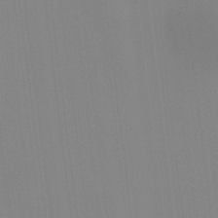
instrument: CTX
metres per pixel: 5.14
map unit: HNhu
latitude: 11.0270
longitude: 10.1228
